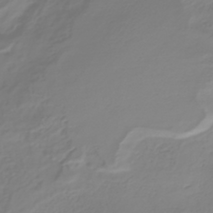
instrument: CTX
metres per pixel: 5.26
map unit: eHh
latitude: -42.3495
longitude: -33.2726
